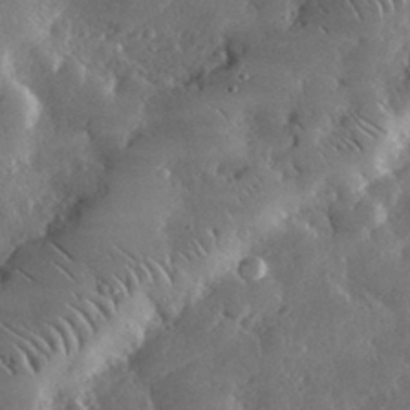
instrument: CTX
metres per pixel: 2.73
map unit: lHvf
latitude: 32.7057
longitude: -90.1011
